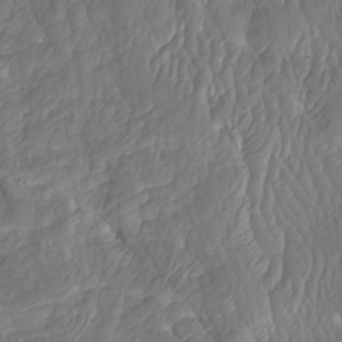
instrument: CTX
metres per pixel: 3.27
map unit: Htu
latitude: -5.5210
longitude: 150.3495
